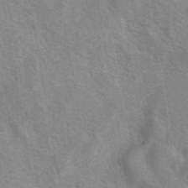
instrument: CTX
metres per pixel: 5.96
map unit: eAb
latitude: 41.5749
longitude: 106.9353
